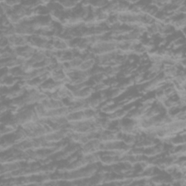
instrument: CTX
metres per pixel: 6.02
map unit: Htu
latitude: -5.8800
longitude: -74.2712
